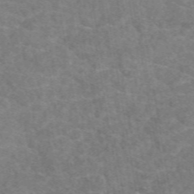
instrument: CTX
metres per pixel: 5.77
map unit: eAb
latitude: 49.2537
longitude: 110.9919
